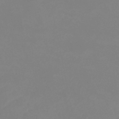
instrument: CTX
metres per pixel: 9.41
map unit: eHb
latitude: -37.6155
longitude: 74.7464
